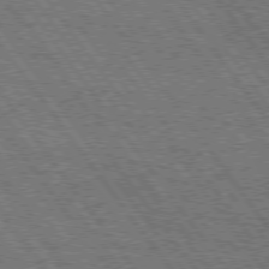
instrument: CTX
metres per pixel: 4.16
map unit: Hpe
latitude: 75.6127
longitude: -138.4790
